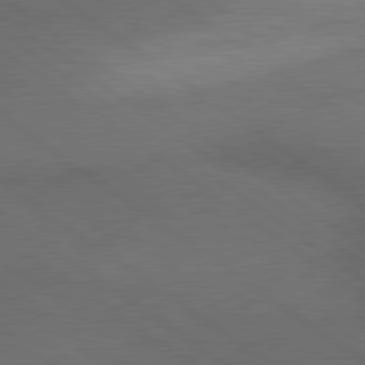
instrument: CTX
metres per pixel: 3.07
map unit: lApd
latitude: 79.8961
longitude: -176.7246
